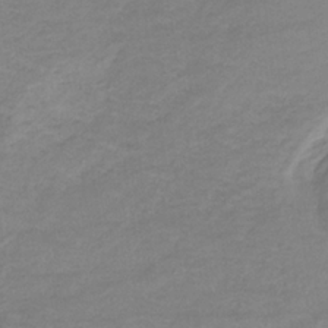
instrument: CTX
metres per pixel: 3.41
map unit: eHb
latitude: -32.6330
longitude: 68.2928
